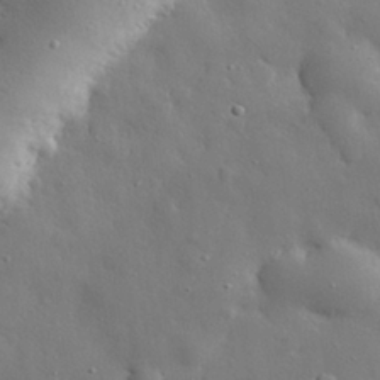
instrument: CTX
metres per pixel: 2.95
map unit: eHh
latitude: 29.3293
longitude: -78.4979
